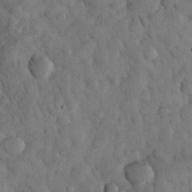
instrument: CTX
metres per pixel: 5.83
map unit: eHh
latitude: 32.5168
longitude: -69.1403
